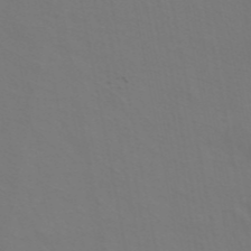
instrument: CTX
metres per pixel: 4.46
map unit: ANa
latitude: 44.3089
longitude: 27.4265
